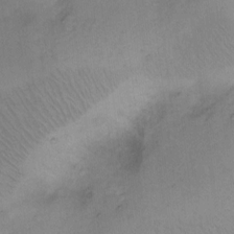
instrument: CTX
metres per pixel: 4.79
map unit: Hto
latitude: 6.8947
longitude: -62.4979
